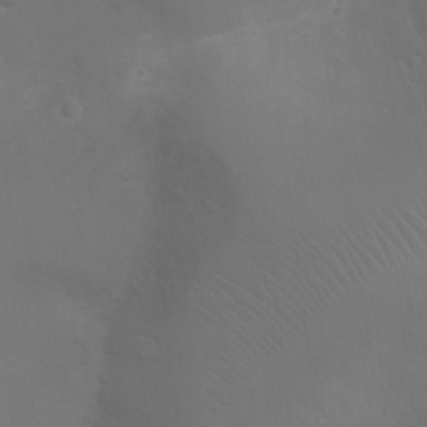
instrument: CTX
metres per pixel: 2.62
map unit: Ht
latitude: -3.3320
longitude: -19.0836
